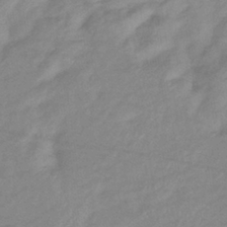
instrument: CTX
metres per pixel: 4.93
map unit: eHb
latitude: -36.7652
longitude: 75.3132
